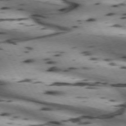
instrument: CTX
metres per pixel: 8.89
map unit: lApd
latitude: 72.2523
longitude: -52.1389
